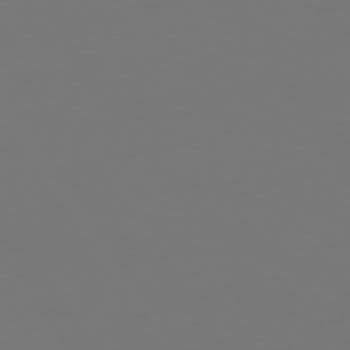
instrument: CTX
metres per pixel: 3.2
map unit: Hpe
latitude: 73.2537
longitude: -123.1025
